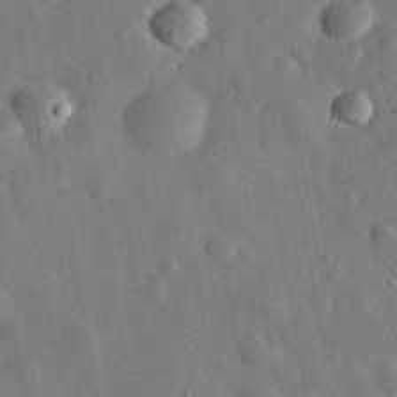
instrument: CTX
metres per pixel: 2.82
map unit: eHh
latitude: 31.8206
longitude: -77.4237
